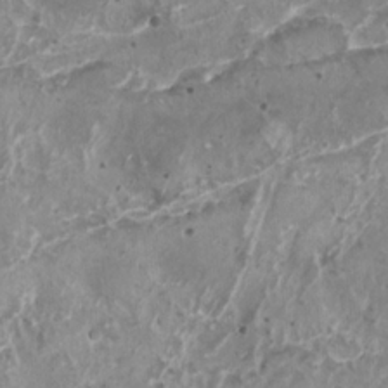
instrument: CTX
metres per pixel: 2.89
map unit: HNhu
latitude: 1.6693
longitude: 5.2942
